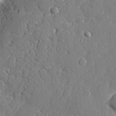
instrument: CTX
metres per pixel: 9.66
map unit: lHvf
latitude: 24.0255
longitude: 141.6722
